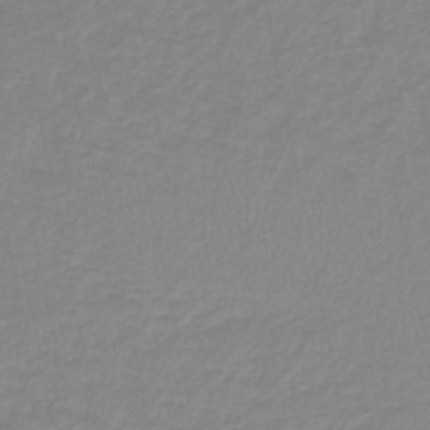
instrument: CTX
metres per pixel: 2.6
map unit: lHb
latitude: -41.5777
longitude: 63.3509
